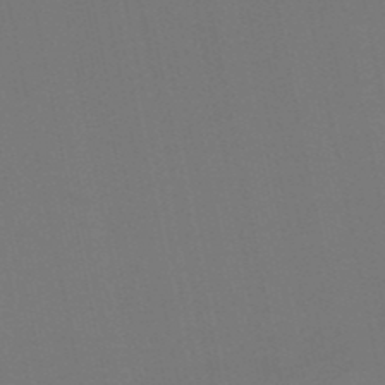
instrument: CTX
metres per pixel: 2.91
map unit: lHb
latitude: -50.4062
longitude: 71.3132
